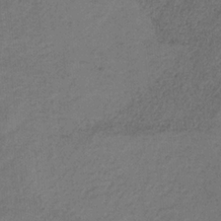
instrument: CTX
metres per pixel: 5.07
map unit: HNb
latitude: -32.0094
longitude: 58.5384
